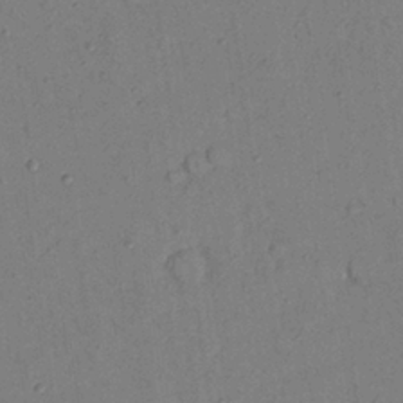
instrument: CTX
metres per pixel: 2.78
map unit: Nhu
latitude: 26.4412
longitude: -73.3671
